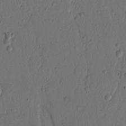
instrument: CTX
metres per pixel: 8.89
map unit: Nhu
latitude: 17.9717
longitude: -78.8569
